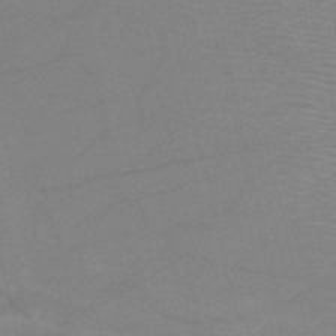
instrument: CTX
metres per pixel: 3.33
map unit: HNb
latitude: -53.0486
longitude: -45.7260
